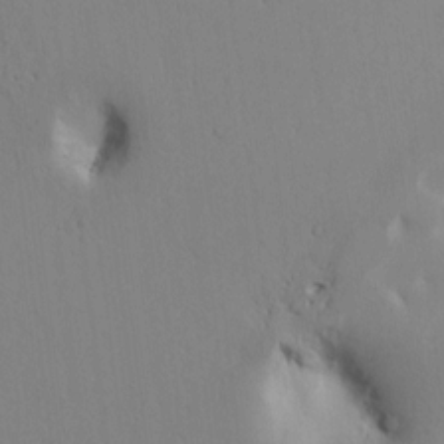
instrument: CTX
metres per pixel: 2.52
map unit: Htu
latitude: -0.3873
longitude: 171.0864
